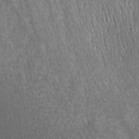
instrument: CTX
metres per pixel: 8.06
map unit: Nhu
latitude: -4.1983
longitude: -150.8758
